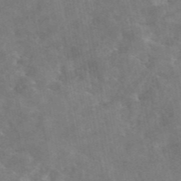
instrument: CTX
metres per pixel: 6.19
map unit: eAb
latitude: 44.9513
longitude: 123.9178
